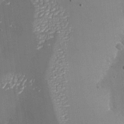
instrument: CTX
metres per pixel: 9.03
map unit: Nhu
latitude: -27.0108
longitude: -58.3845
